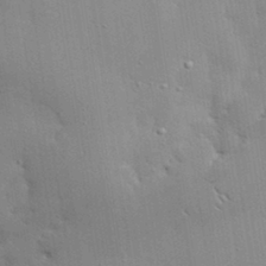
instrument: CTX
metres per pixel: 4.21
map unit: lHvf
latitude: 33.6883
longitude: -91.6316
